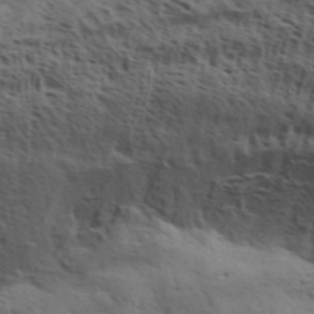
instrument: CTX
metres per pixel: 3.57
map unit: Aa
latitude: 32.1767
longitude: -140.0444
